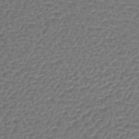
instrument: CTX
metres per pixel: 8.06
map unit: lHb
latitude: -43.5588
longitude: 76.2928
